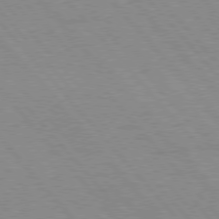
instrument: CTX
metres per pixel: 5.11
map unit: Hpe
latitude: 76.8380
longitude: -153.4427
